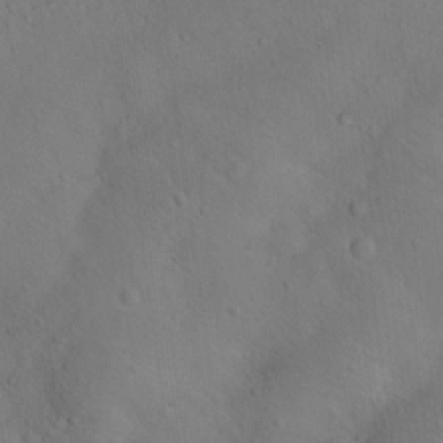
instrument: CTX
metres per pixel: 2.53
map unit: Nhu
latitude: 15.1593
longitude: -36.6491
